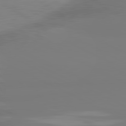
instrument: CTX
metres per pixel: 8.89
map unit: lApd
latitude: 81.1403
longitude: -157.0647
